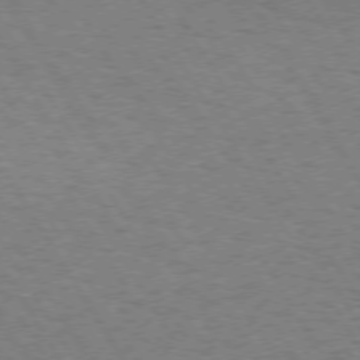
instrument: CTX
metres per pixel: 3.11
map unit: Hpe
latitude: 72.7813
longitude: -129.2726
